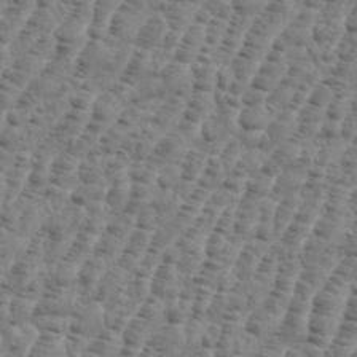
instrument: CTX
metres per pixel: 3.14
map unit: eHh
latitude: 36.1956
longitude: -136.5357
